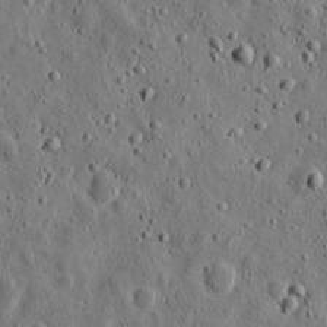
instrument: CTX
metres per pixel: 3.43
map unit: eHh
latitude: 10.9514
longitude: -73.7450
